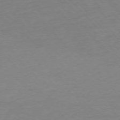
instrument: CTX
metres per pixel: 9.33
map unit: Ap
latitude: -76.2928
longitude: -80.5735
